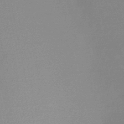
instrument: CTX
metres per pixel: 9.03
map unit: HNb
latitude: -46.6896
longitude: -39.2915
